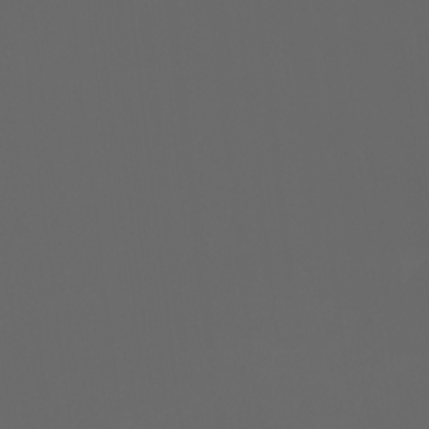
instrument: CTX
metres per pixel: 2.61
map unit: Ht
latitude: -3.8422
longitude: -60.5545
